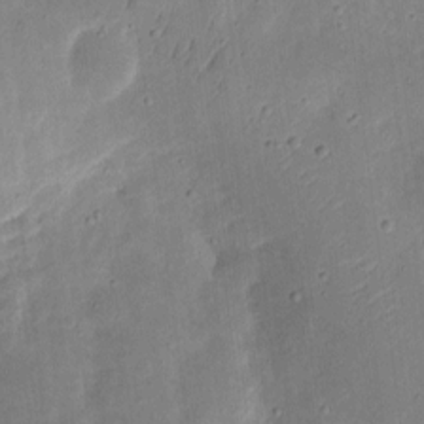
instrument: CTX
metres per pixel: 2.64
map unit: eHh
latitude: 9.1970
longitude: -72.3279
